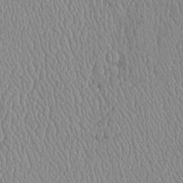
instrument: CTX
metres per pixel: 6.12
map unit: Htu
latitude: -6.2739
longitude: 156.2550
